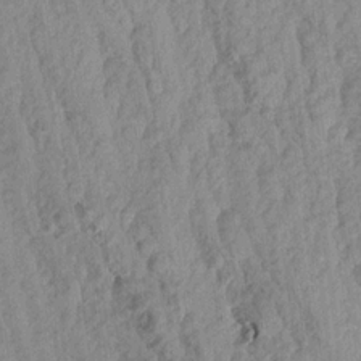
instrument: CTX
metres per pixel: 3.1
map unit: Aa
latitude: 18.1577
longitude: -146.4601
